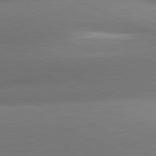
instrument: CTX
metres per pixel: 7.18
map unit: lApd
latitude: 81.1592
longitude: 133.7667
